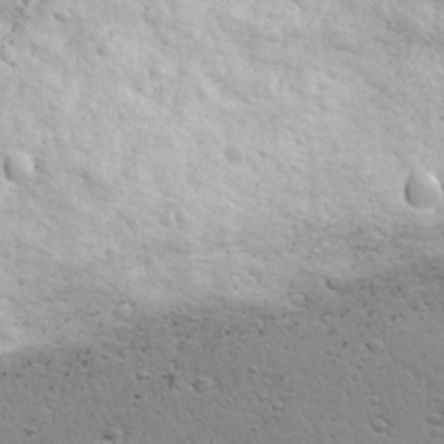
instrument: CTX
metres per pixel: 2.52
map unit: Ave
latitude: 18.8758
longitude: -133.1781
